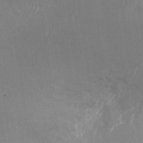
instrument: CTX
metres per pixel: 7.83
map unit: Nhu
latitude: -24.1228
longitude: -72.1389
